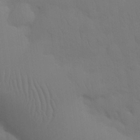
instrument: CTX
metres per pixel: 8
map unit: Nhu
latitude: 26.2901
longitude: -70.0822
